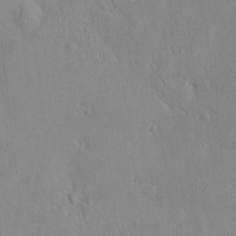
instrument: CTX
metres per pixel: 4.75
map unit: eHh
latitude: -2.8219
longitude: 19.3321
